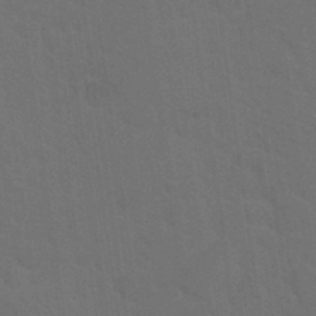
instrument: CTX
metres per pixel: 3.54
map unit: Hto
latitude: 18.2144
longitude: -36.5924
